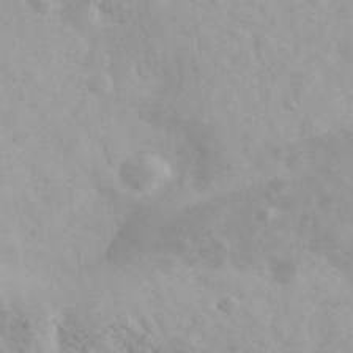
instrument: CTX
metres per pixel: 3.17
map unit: Ave
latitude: 39.6127
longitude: -106.7624
